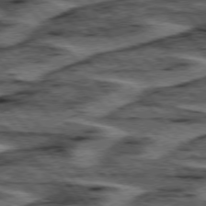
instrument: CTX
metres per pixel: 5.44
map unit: lApd
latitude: 75.8583
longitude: -77.0836
